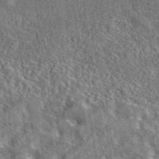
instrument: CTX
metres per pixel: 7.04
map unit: eAb
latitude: 43.0459
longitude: 112.2173
